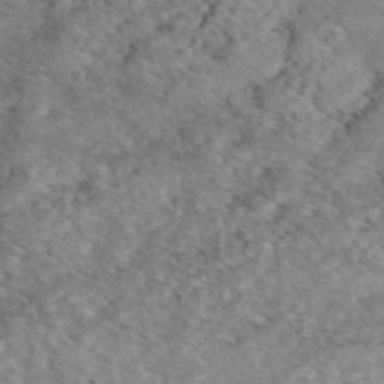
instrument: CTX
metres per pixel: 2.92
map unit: eAb
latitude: 49.3104
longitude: 109.8800
